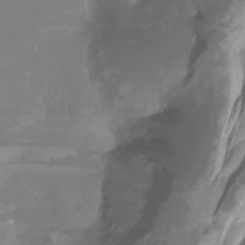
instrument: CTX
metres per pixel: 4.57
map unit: Htu
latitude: -6.8597
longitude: -67.4993
